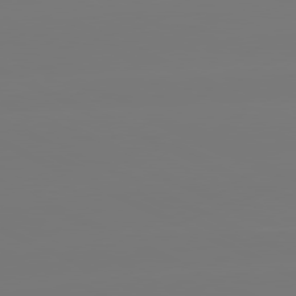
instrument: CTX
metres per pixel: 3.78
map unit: lApd
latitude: 80.9703
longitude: -149.0270
